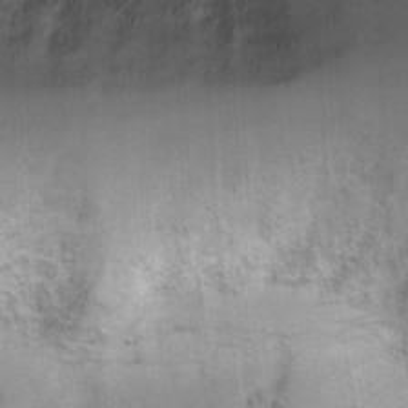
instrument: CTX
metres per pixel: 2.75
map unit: Ht
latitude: 4.6679
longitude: -22.2522
